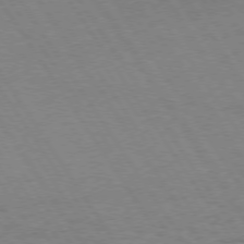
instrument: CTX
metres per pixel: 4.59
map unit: Hpe
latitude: 73.6316
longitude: -140.5167
